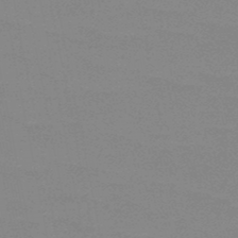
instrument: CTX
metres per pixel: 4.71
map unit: HNb
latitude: -48.7275
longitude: -49.5371
